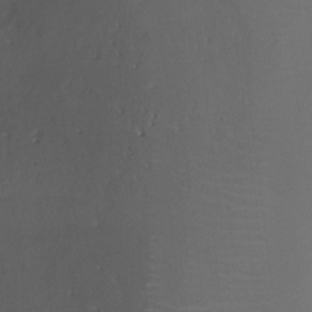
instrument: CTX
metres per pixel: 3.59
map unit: Ht
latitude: -0.5007
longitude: -36.1578
